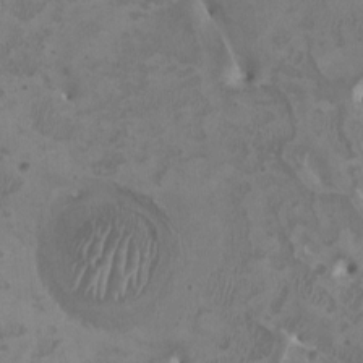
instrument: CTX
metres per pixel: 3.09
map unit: HNhu
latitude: 2.7057
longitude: -3.4993
